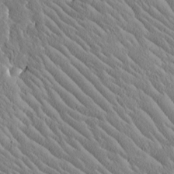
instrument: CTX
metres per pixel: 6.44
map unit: Htu
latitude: -0.8597
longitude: 175.5399
